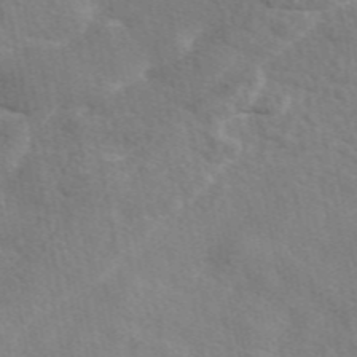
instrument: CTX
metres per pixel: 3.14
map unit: eAb
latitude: 49.3104
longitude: 119.9367
